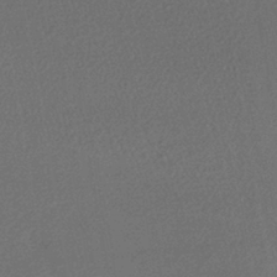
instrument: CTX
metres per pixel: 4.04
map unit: lHb
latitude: -39.3888
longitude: 68.9919
